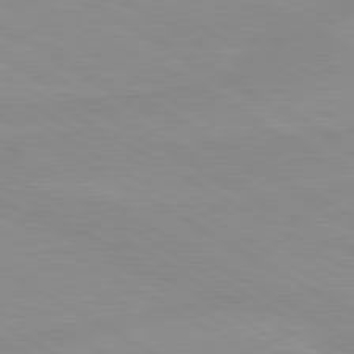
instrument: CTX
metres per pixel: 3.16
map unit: lApd
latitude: 80.2333
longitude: -176.1389
